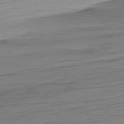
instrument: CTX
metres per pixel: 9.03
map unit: Ap
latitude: -78.3873
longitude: -78.7058
